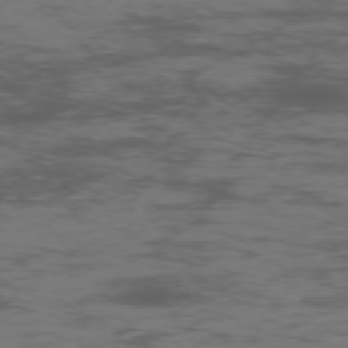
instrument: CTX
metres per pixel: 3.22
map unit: Hpe
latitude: -75.4266
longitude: -19.8961
